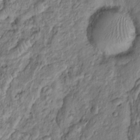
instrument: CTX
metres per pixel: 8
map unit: Htu
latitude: -5.8989
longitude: 155.6533
